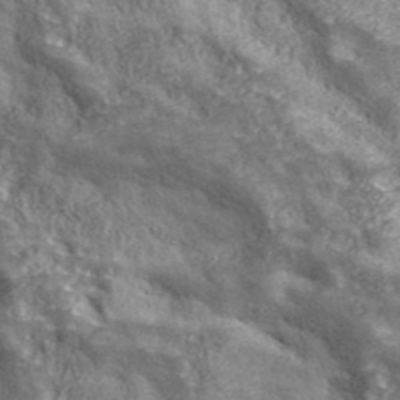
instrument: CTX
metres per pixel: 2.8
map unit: ANa
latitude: 43.1214
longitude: -87.5749
